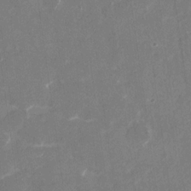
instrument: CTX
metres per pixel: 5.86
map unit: Nhu
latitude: -29.8422
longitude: -71.2159
